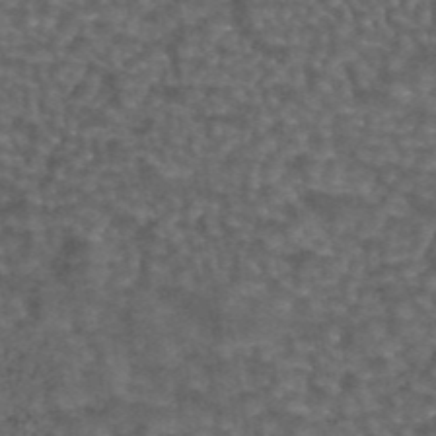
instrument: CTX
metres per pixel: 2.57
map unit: eAb
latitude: 43.7261
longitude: 107.0298
